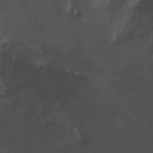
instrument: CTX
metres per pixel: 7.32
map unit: Nhu
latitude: -11.5966
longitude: -75.0647
